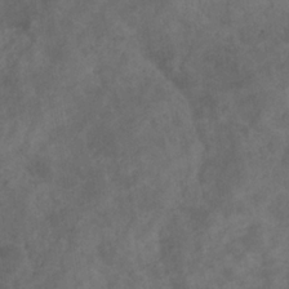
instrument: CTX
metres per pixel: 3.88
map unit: eHb
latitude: -32.4062
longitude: 71.6533
